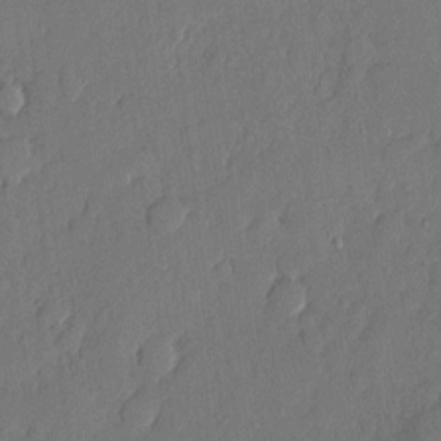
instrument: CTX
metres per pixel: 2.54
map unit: eHh
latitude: 5.4804
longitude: -74.9892
